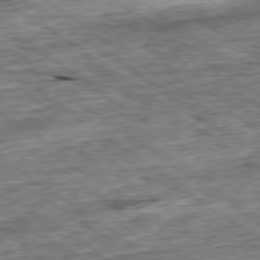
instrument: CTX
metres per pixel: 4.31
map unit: Ap
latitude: -79.1998
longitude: -85.6316
